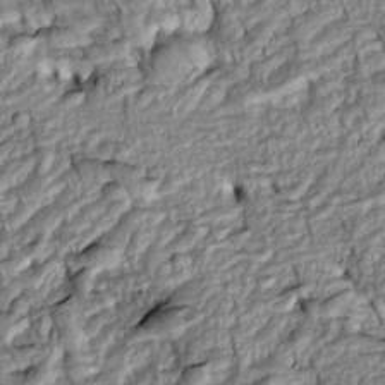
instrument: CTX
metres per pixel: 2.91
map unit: Htu
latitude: -5.7477
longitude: 153.9556
